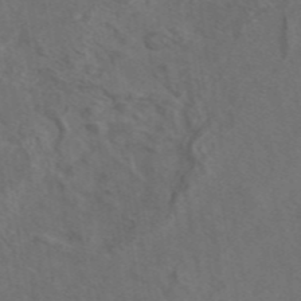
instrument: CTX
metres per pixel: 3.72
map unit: eAb
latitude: 46.4790
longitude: 109.3321
